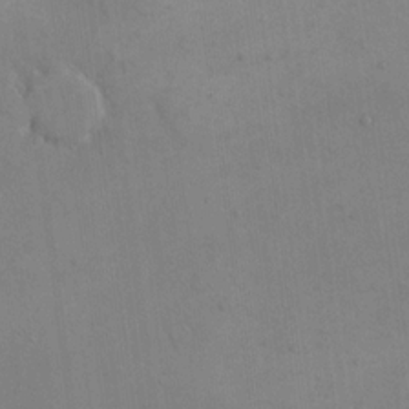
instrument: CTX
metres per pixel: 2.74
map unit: eHh
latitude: 16.4223
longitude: -67.0647
